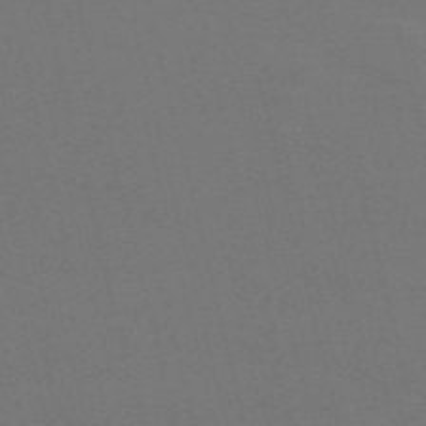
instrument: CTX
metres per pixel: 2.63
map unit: Nve
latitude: -58.9352
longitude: 63.4832
